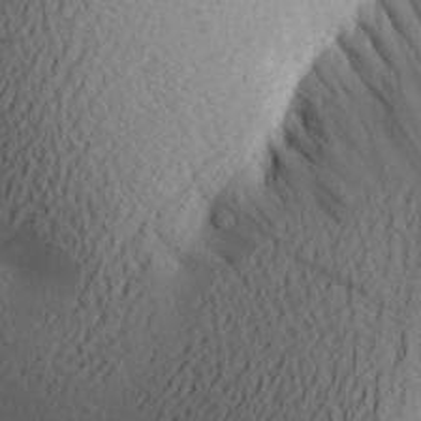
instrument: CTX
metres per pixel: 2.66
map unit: Aa
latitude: 24.3467
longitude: -145.0647
